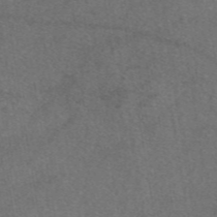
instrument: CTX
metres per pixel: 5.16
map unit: eAb
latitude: 47.7261
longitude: 109.3510
